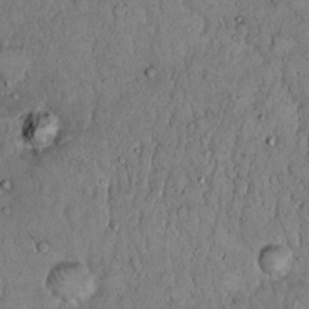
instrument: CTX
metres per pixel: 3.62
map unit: Hto
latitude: 15.0270
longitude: -57.4237
